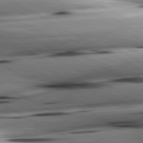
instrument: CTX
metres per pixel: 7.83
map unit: lApd
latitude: 80.8758
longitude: -162.2523
